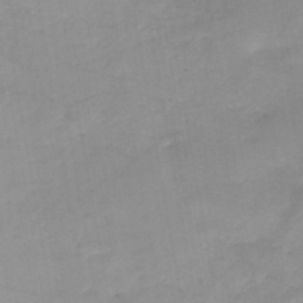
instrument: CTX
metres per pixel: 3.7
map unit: HNb
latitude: -49.6911
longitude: -39.8961
